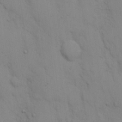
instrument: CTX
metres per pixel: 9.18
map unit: eHh
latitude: 17.1781
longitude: -62.8002
